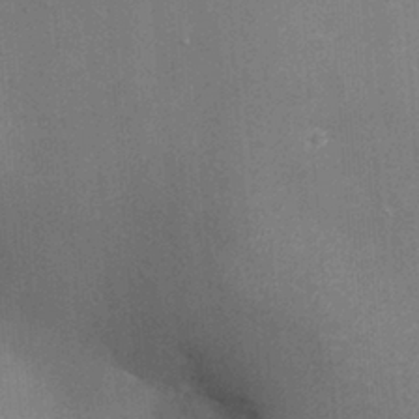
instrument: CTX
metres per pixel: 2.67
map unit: eHh
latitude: -3.2564
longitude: -75.6316
